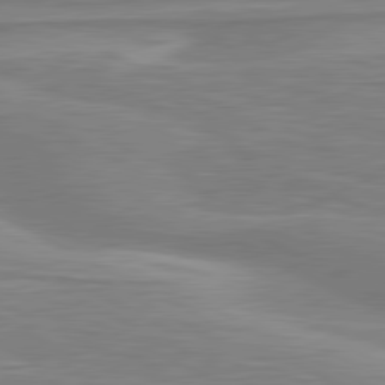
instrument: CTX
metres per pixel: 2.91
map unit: lApd
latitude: 80.8380
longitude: 172.8786
